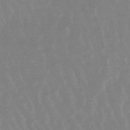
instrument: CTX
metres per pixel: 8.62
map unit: lHb
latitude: -48.7463
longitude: 77.8044
